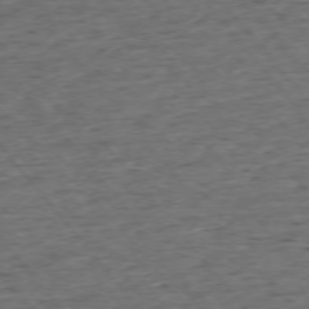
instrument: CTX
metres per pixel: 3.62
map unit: Ap
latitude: -75.4644
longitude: -90.6302
